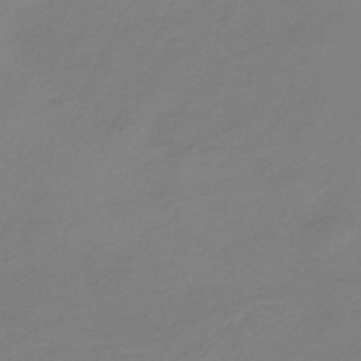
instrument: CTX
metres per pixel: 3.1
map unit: HNb
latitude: -35.0675
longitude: 51.9556
